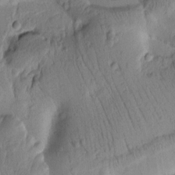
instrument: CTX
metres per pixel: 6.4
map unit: Htu
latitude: 2.3656
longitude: 178.4062
